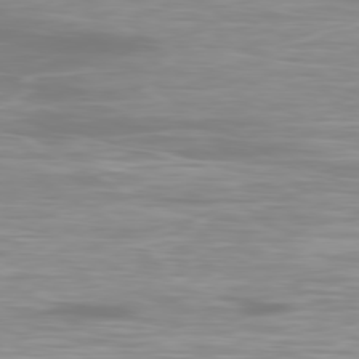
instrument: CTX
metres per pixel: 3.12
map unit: Ap
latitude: -80.3118
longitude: -60.6868
